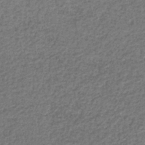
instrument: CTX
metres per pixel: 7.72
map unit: HNb
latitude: -37.9556
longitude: 50.5952
